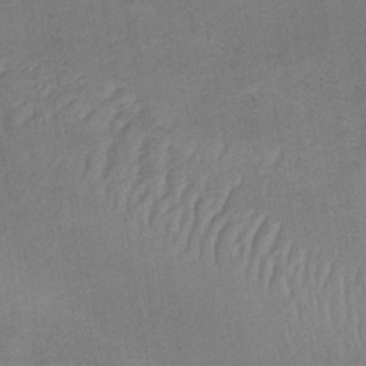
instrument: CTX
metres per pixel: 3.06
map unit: lHb
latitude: -34.8975
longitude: 67.2187
